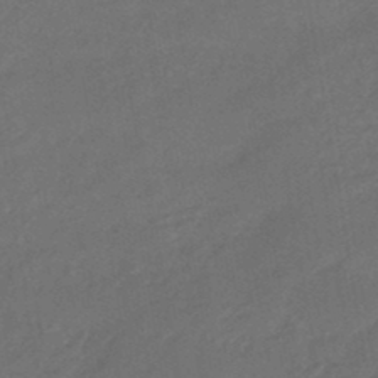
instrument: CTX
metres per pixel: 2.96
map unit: eHb
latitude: -46.7652
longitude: 85.5021
